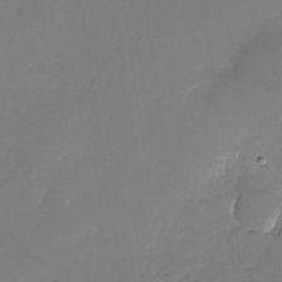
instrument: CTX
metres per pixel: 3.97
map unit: Nhu
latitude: -25.9556
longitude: -71.1592
